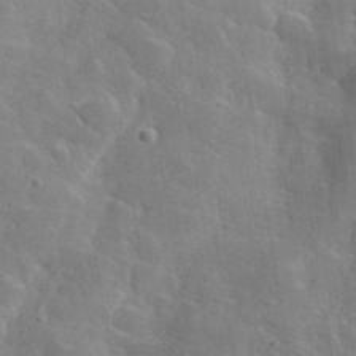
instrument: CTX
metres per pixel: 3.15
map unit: lHvf
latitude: 36.2145
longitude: -88.0444
